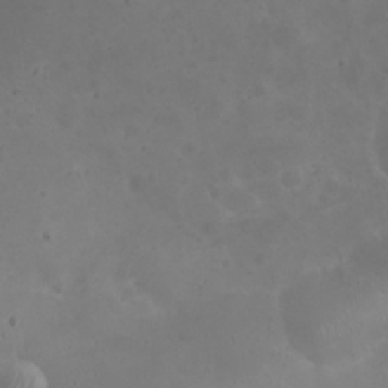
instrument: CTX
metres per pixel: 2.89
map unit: eHh
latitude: 24.7246
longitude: -64.1389
